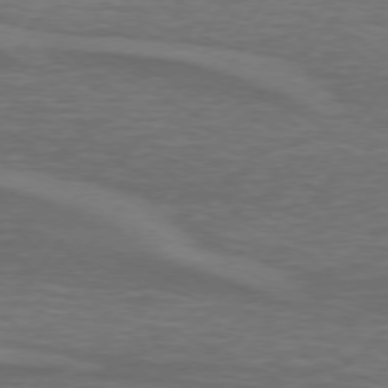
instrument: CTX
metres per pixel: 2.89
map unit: lApd
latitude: 74.7246
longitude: -78.8002
